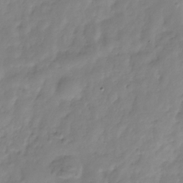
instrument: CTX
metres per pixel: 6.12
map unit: Hve
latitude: -31.7099
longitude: 90.2929
